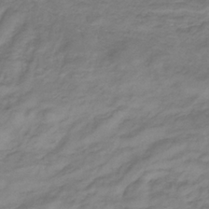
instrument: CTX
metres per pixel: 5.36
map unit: lHb
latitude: -33.9556
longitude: 66.3873
